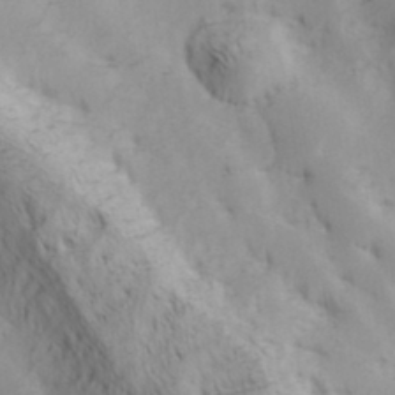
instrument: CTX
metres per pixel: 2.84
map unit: Hve
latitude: 32.8380
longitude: 149.1809
